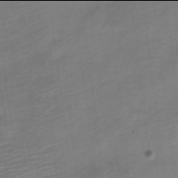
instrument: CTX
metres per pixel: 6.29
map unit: Nve
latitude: -18.0094
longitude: 109.4643
